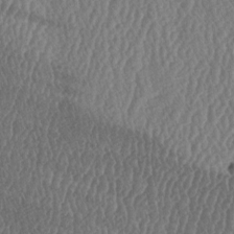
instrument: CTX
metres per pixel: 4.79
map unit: lAa
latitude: -6.6518
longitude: -130.2145
